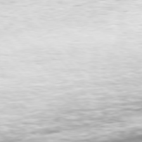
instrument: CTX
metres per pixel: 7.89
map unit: Hpe
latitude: 75.9339
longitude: -133.1781
